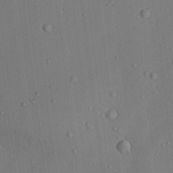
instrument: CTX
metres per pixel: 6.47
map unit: Aa
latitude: 23.1214
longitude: -137.7639
